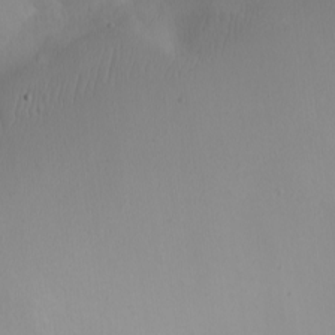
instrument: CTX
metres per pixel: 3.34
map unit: Nhu
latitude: -7.6722
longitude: -95.1970
